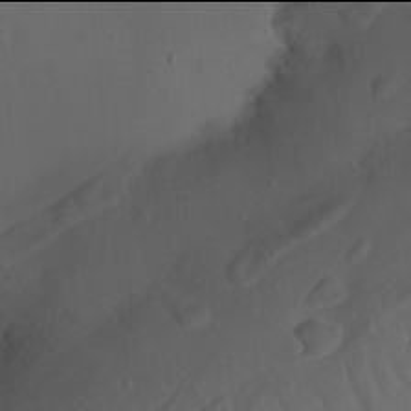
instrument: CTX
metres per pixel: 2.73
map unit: Nhu
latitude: 21.9906
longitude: -72.8002
